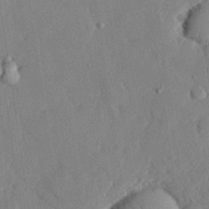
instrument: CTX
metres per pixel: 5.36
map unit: eHh
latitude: 28.3278
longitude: -80.4979
